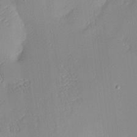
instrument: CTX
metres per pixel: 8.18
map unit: Nhu
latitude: 2.2900
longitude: -76.2900
